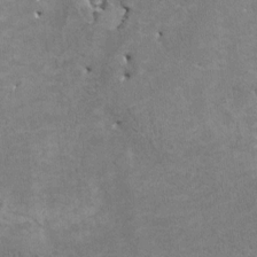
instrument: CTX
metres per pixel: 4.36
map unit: HNhu
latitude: 3.7260
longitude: -3.9339
